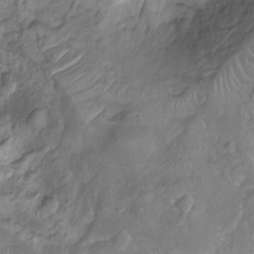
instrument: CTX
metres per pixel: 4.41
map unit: Nhu
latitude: -10.1984
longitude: -20.8380
